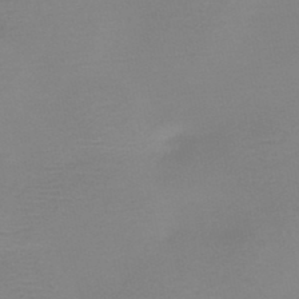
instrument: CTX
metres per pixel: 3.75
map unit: HNb
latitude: -46.3306
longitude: -43.4615
